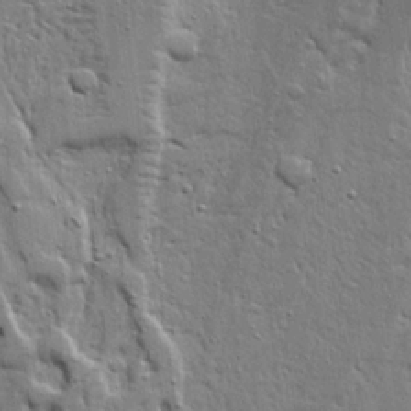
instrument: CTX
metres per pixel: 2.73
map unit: Ave
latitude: 19.9150
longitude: -127.5749
